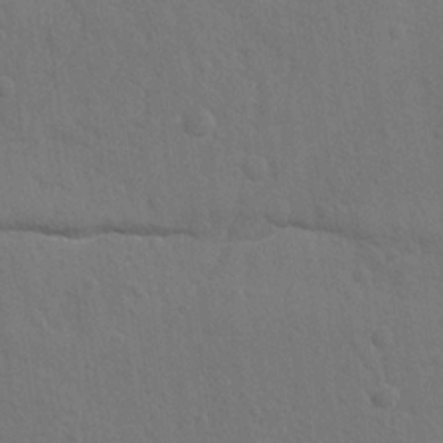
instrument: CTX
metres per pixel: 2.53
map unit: lAvf
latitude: -8.3684
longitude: -120.2334
